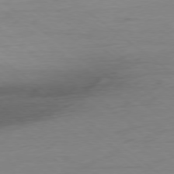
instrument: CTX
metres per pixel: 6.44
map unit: Ap
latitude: -78.5951
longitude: -77.7449
